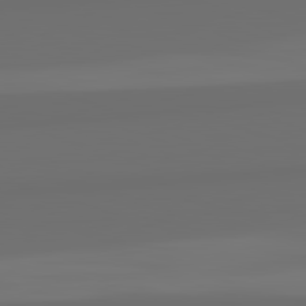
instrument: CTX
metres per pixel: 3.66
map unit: lApd
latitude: 82.6679
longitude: 163.4643
